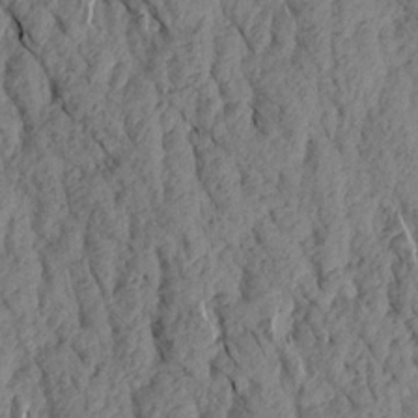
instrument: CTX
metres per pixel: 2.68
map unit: Aa
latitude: 17.6694
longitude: -145.8394
